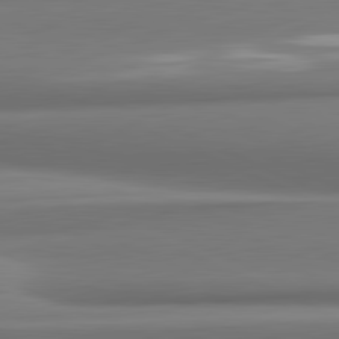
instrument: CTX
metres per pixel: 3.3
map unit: lApd
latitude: 81.8772
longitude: 176.7085
